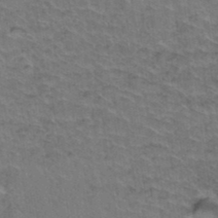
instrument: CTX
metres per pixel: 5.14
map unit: Hto
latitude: 36.8569
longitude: -46.5735
